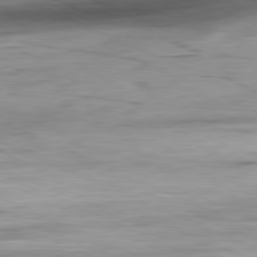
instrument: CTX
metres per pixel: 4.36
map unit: Ap
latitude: -81.1998
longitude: -81.6883
